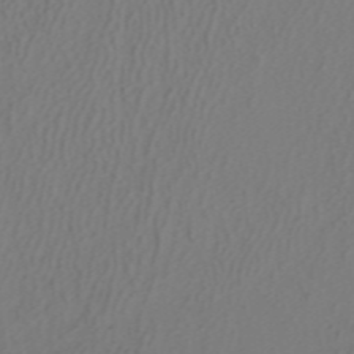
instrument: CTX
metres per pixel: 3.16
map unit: ANa
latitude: 37.6127
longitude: 24.1795
